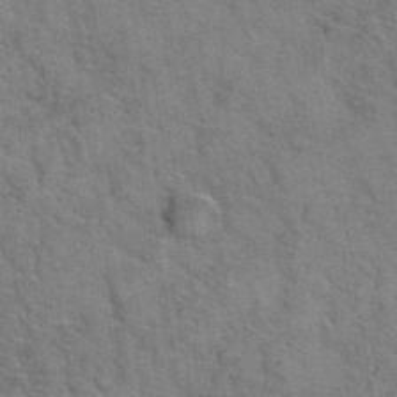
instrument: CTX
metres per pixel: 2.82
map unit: Hto
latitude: 39.5938
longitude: -43.1025
